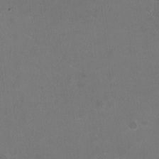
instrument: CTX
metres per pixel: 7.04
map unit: HNhu
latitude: -2.4062
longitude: -0.6112
